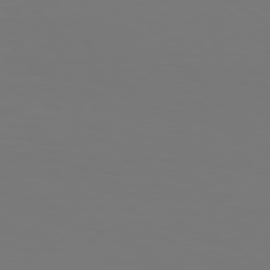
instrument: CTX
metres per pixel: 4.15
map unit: Hpe
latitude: 76.1200
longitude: -133.2537
